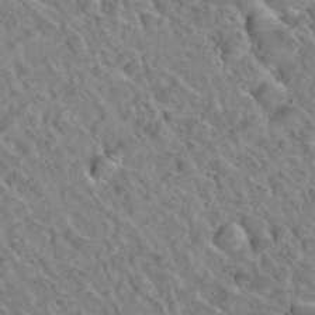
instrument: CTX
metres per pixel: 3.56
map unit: Hto
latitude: 35.9528
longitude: -49.6505
